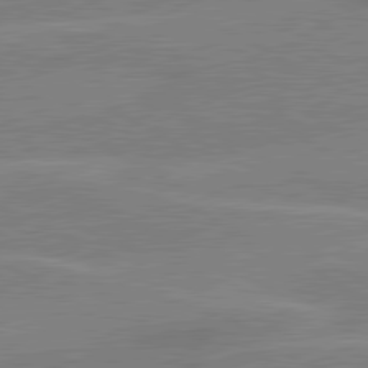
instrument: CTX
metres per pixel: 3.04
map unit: lApd
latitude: 80.6113
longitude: 121.5588
